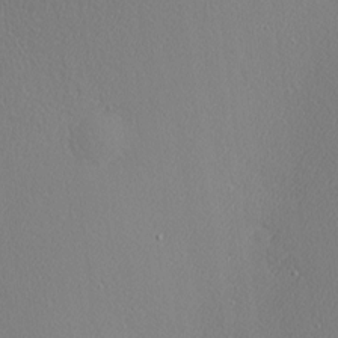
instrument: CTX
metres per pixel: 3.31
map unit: Nhu
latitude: 0.4790
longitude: -78.1767
